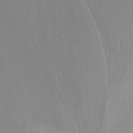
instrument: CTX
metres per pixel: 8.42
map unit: Nhu
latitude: -14.0094
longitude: -55.4804
